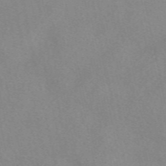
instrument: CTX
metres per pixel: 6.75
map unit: eAb
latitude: 49.4048
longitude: 107.2187
